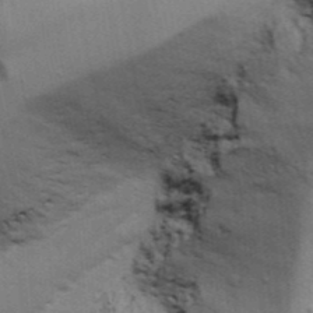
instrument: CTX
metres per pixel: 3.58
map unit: Ave
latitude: 13.3104
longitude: -102.6301
